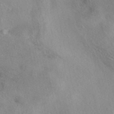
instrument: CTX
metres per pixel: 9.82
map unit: eAb
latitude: 40.5545
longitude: 109.3321
